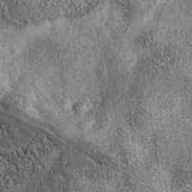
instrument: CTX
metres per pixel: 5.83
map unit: eAb
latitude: 38.2900
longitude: 107.2754
